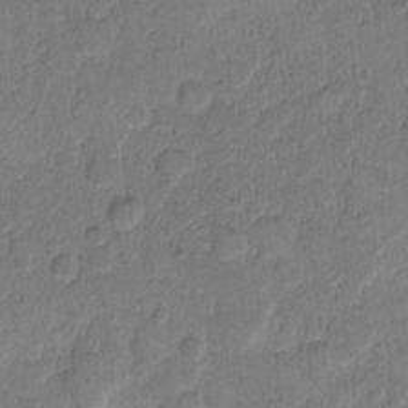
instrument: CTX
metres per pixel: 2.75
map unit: eHh
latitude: 9.9528
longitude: -64.3278
